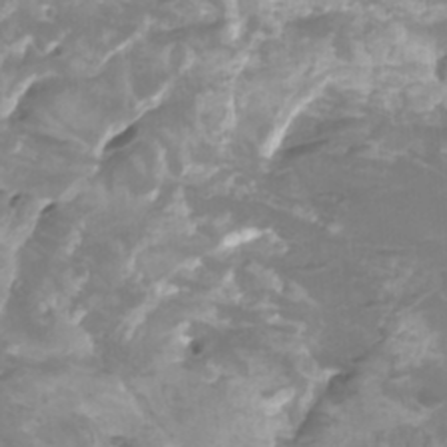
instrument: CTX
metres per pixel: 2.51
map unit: Htu
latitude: -10.8408
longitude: -74.5546
